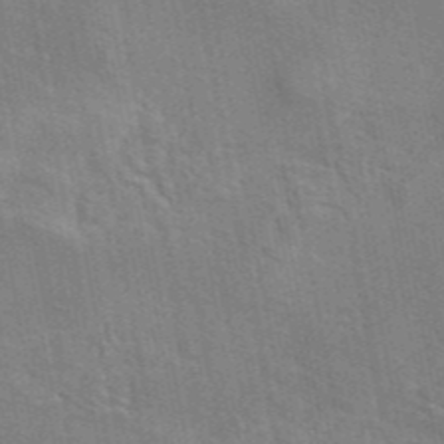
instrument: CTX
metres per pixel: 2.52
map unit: eAb
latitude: 45.1592
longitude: 109.8611
